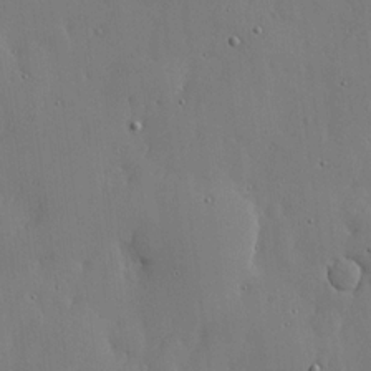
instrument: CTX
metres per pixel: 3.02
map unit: lHvf
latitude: 17.5749
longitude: -114.3278
